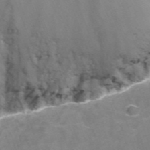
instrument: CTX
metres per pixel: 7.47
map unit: Nhu
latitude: -12.8030
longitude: -73.3104
